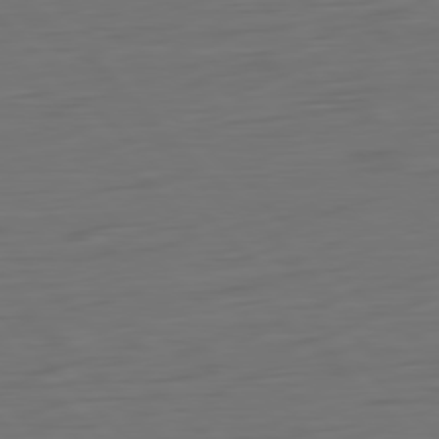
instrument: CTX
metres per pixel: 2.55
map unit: Ap
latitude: -79.8422
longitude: -55.7827
